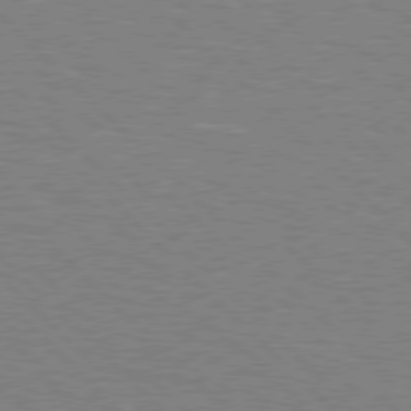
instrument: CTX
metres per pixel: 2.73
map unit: Hpe
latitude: 77.0269
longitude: -151.7449
